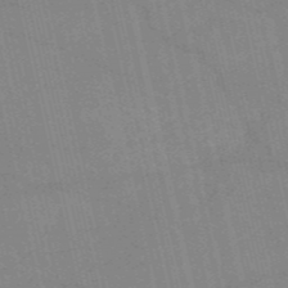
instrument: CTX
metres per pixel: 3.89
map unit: HNb
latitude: -53.7666
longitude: -40.8191
